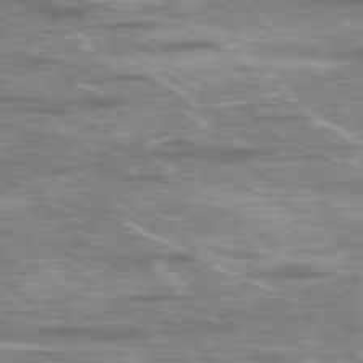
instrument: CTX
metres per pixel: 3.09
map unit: Ap
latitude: -76.6707
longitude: -69.9150
